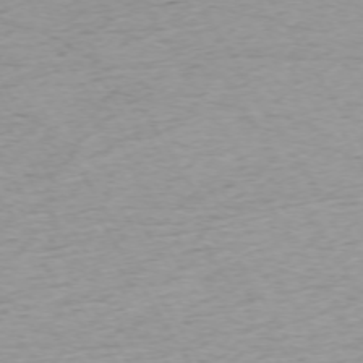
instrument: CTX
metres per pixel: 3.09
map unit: Ap
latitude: -73.0297
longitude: -68.8947
